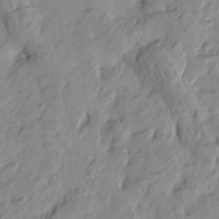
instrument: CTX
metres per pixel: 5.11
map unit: Htu
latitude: -1.0298
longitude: -175.0081
